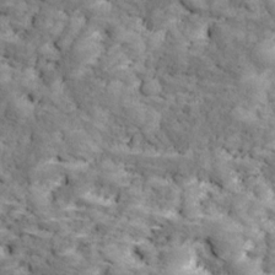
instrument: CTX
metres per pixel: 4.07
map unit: Ave
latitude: 17.9339
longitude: -135.5938
